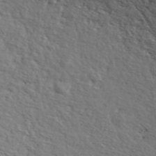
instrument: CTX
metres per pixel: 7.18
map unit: ANa
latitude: 42.3845
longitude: 50.5006
